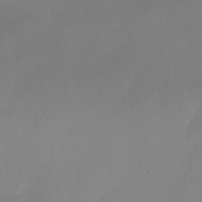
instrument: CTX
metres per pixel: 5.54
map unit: Nhe
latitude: -38.4818
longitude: -118.3278
